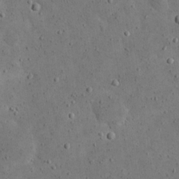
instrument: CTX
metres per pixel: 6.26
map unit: eHh
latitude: 21.3482
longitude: -65.5938
